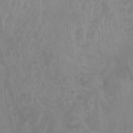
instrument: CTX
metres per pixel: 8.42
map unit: Aa
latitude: -8.5196
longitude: -78.6113
